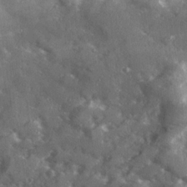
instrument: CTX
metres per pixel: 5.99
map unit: Ave
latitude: 19.0647
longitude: -130.2901
